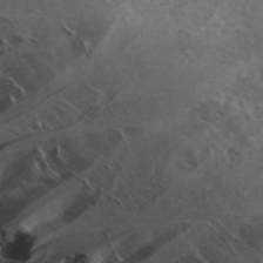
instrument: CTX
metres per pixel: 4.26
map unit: ANa
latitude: 41.9339
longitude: 16.5007
